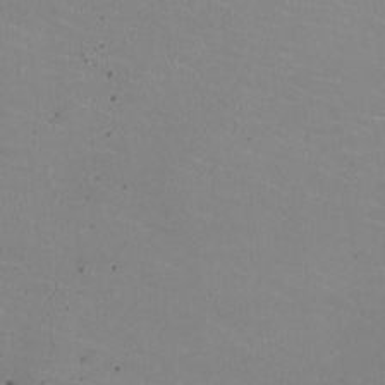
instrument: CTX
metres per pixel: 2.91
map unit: HNhu
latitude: -2.0661
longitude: -2.4412
